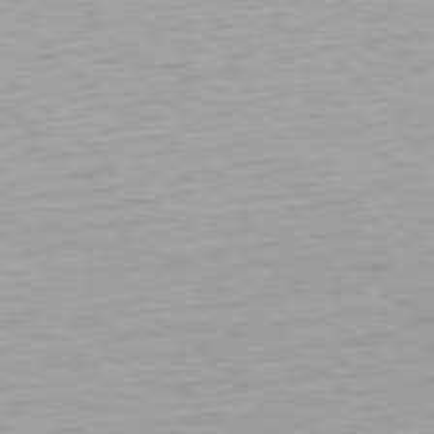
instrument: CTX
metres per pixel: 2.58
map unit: Hpe
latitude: 78.3090
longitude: -170.1956
